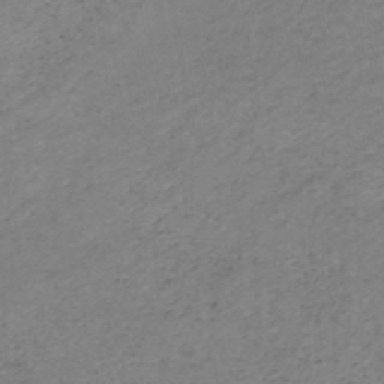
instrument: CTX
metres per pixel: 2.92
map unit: HNb
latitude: -45.4077
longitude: -45.9528
